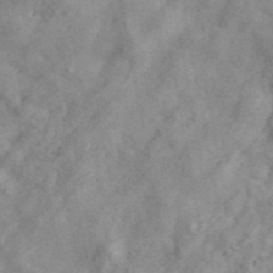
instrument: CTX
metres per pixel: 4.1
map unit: ANa
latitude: 45.7827
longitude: 23.8612
